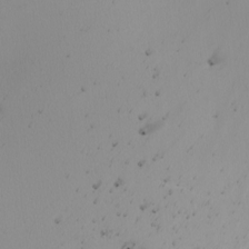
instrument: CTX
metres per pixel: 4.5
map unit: Nhu
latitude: -7.1431
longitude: -94.6113
